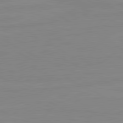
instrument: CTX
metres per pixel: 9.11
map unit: lApd
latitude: 80.8380
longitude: -176.3845
